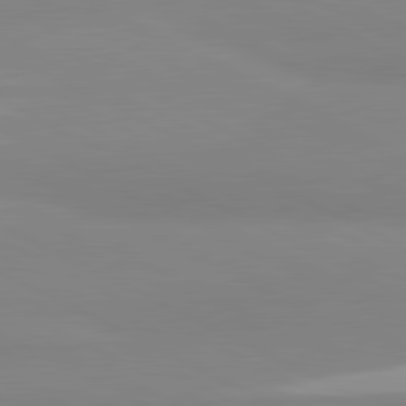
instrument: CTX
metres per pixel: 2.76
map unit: lApd
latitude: 81.3482
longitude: 179.9745
